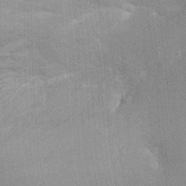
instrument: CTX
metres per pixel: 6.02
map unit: Ht
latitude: -1.1620
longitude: -15.6127
